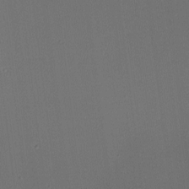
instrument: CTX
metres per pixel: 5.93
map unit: Nhu
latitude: 0.1011
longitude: -79.1970
